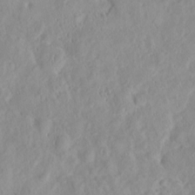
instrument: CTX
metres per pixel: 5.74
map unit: HNhu
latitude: -2.2928
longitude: 10.9542
